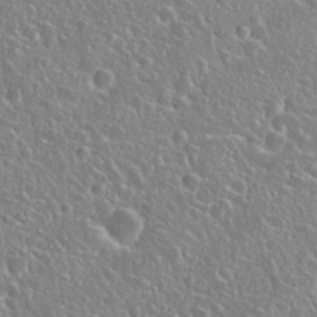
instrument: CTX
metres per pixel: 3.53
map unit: Hto
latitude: 26.3089
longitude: -50.6679
